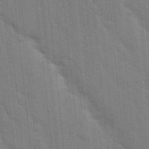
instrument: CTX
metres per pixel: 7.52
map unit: Nhu
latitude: 15.3104
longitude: -29.8961
